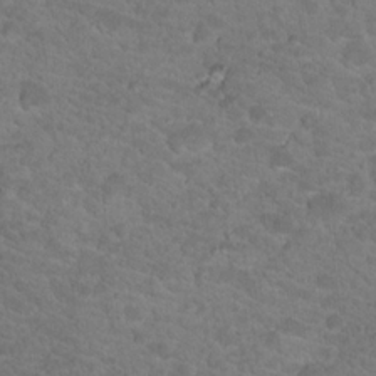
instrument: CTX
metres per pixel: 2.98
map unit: Hto
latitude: 18.4034
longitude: -34.5734
